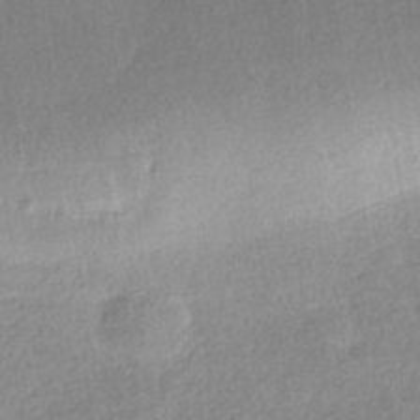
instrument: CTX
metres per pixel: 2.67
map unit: HNhu
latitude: -40.9164
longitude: 96.1228
